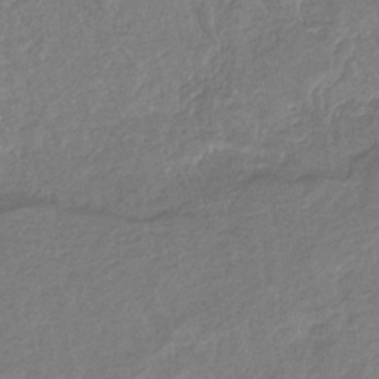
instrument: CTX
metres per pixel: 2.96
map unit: eHb
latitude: -35.1431
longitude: 77.1998
